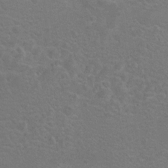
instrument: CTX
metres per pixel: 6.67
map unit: Hto
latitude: 8.4034
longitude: -31.0270
